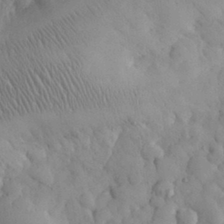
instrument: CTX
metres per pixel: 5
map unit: eHh
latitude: 30.8380
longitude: -67.9906
